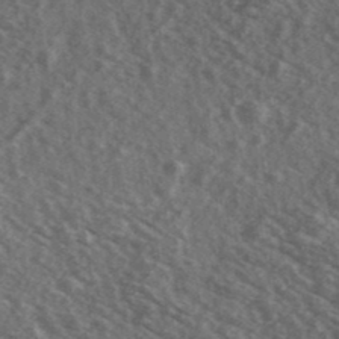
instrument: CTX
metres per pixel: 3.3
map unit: Ave
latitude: 39.7638
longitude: -108.9324
